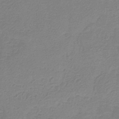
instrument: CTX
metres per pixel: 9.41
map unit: HNb
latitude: -33.8234
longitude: 55.6533
